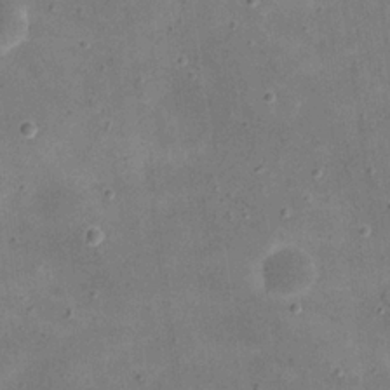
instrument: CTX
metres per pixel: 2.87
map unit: eHh
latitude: 21.5938
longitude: -66.5734
